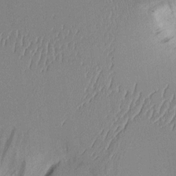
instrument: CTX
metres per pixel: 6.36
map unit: Aa
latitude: 11.3104
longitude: -126.7813
